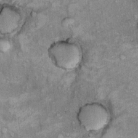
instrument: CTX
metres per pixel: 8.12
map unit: Ht
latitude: 9.8772
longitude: -37.1025
